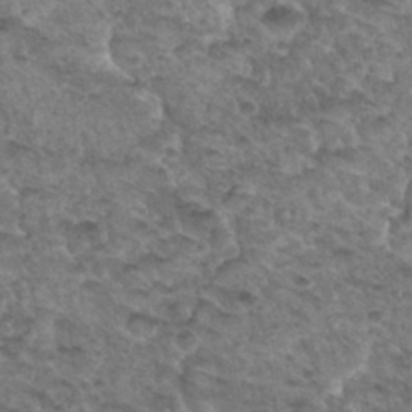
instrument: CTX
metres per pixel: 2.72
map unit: Hto
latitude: 33.3104
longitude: -48.8002
